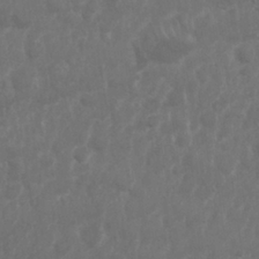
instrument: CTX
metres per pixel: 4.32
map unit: Nhu
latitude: 25.4615
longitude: -62.1578
